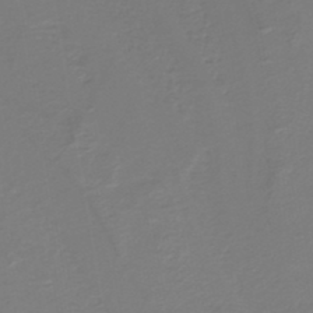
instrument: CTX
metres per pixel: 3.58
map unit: lHb
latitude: -38.3306
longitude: 55.8045
